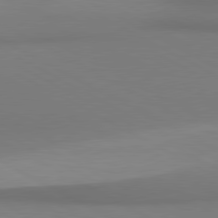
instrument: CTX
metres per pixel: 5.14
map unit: lApd
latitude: 80.7246
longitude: 146.1417
